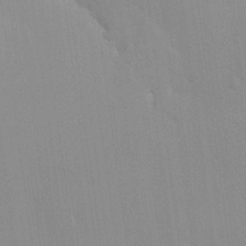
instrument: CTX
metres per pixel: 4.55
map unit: HNhu
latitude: 7.2537
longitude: -1.5371
